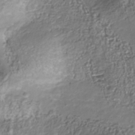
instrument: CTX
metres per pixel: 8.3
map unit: Nhu
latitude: -40.6896
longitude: -85.9150
